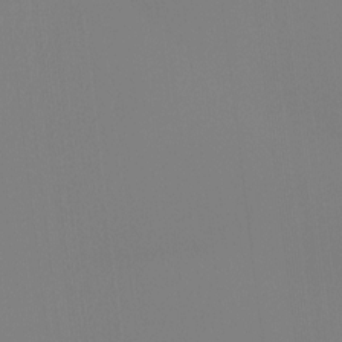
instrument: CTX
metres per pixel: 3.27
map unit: Ht
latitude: -14.9731
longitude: -48.5924
